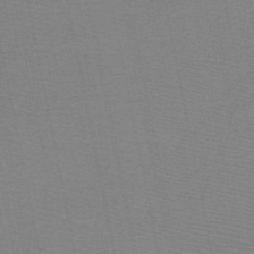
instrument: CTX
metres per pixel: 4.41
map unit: HNb
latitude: -48.8219
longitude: -40.9324
